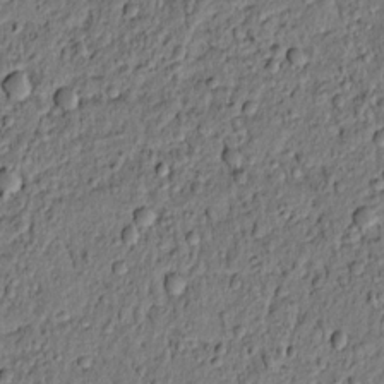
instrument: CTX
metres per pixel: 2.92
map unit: lAvf
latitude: 6.6679
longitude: 166.5763
